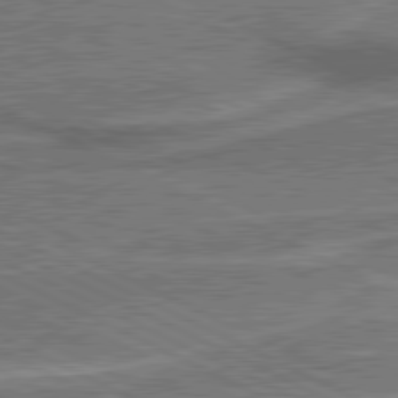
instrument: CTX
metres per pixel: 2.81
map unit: lApd
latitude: 80.8569
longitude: 140.4440
